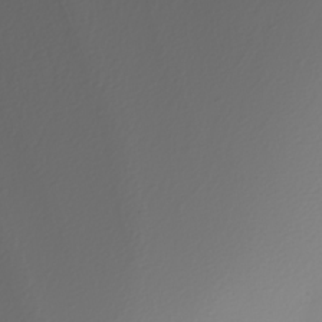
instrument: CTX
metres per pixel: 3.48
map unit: Nhu
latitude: -6.5007
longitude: -94.2523
